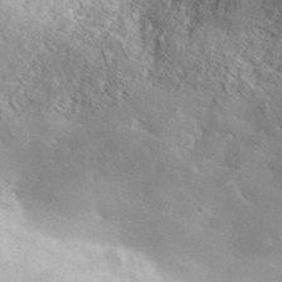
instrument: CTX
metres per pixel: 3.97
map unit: lHvf
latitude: 36.5546
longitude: -89.6694
